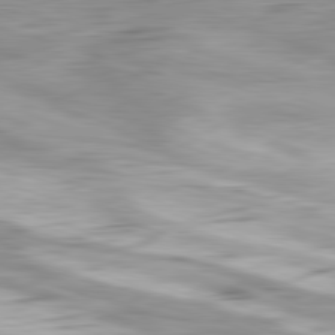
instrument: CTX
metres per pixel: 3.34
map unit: Ap
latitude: -82.2928
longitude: -77.1214
